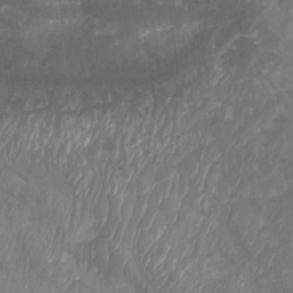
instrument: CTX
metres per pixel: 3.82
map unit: Aa
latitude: -8.1417
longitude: -78.9703
